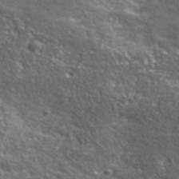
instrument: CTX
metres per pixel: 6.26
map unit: ANa
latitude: 42.9892
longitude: -87.0080
